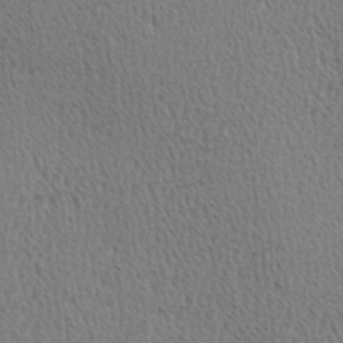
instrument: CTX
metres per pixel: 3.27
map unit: Hve
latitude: 2.9513
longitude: -124.7057
